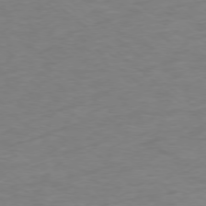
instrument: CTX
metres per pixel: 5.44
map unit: Ap
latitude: -77.2943
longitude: -77.0080
